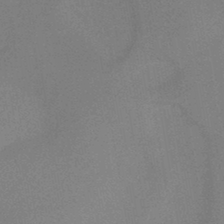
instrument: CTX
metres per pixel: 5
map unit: HNb
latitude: -44.1039
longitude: -40.5545
